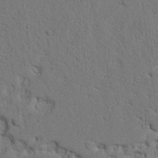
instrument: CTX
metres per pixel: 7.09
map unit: Nhu
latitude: 21.4994
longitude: -76.6868
